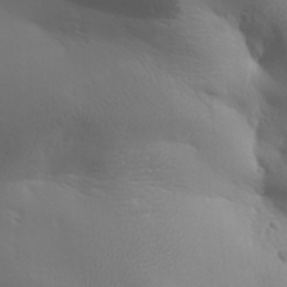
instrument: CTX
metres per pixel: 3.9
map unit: Aa
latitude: 33.0836
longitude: -143.5371
